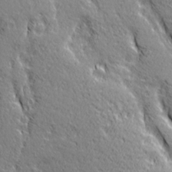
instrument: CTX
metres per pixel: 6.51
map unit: Ave
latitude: 21.0648
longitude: -135.6316
